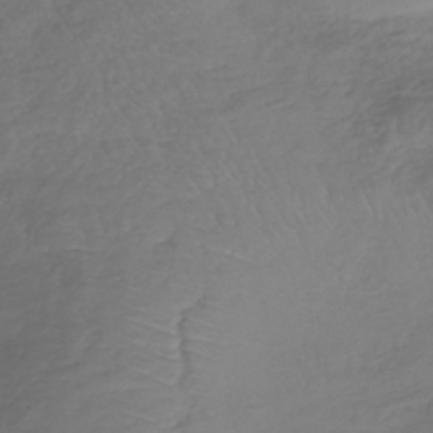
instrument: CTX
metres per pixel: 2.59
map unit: lHb
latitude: -39.5021
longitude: 70.0283
